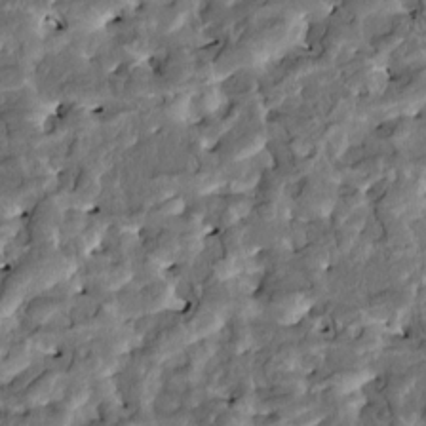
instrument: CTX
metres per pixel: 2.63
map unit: HNhu
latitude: 5.0269
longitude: 9.5966
